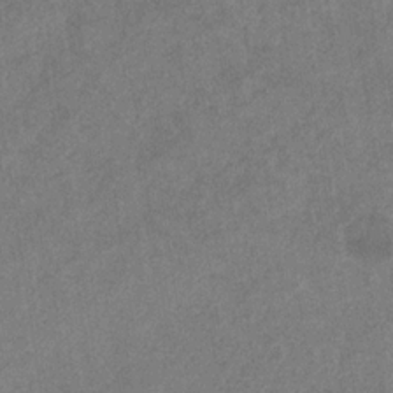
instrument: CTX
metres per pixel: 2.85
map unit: eHb
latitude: -31.6155
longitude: 71.7289
